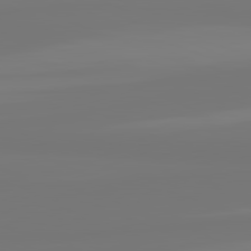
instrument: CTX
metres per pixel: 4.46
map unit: lApd
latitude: 81.7827
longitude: -176.8191
